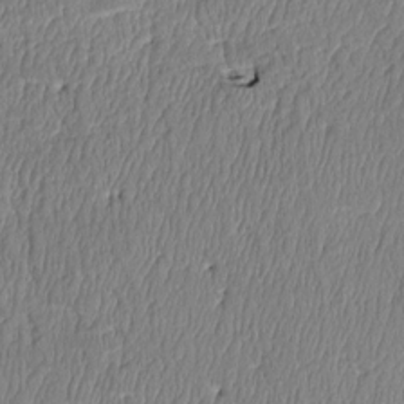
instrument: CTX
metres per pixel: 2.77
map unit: Htu
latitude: 3.7071
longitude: 150.2173
